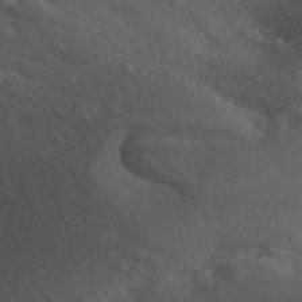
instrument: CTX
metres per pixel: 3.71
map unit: ANa
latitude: 42.1578
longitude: 53.1053
